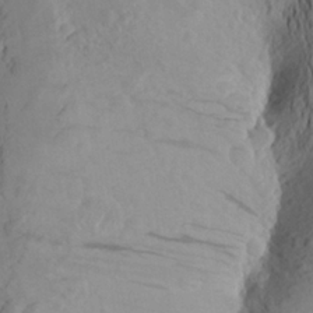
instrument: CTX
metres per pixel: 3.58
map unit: Aa
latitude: 24.4790
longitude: -149.2537
